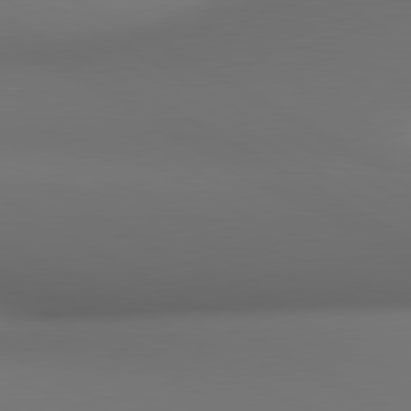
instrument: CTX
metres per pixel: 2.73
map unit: lApd
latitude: 80.7813
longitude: 137.4076
